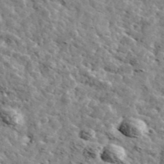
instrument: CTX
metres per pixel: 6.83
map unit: Ave
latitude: 41.9906
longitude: -108.5923
